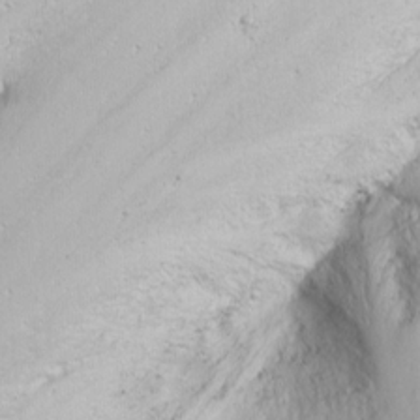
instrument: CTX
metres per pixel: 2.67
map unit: Nhu
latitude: -7.1809
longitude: -64.8191
